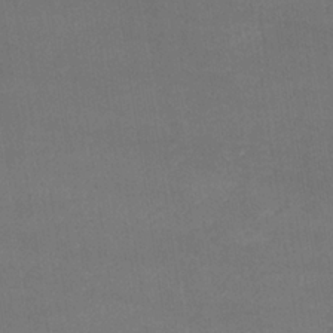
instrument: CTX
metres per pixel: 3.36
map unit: lHb
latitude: -34.5574
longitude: 64.5385
